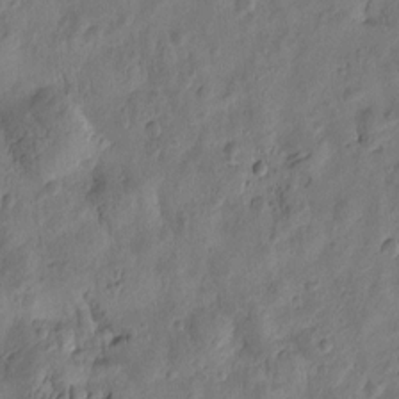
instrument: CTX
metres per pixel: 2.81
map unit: Htu
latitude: 0.0255
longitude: -176.1389
